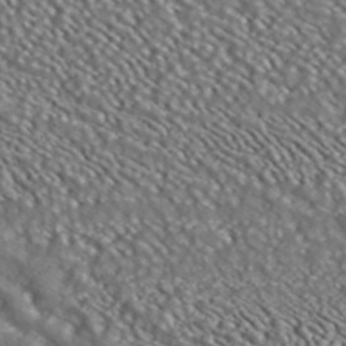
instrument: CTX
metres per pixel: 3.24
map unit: ANa
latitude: 40.1388
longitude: 30.3684
